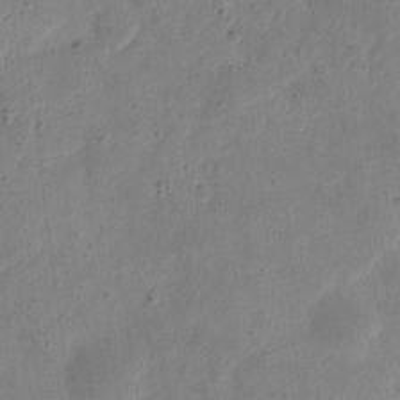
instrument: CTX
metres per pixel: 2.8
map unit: eHh
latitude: 7.3293
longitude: -71.6505
